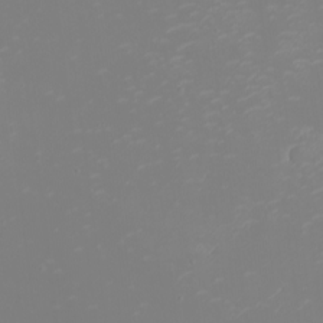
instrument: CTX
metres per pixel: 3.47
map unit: eHh
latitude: -2.6329
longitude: -75.2726
